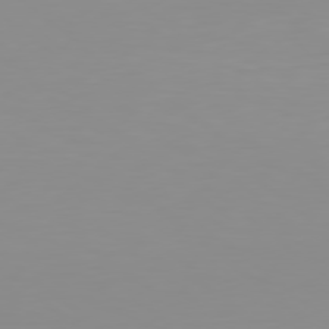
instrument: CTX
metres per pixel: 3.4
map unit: Hpe
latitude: 78.3090
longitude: -138.6679
